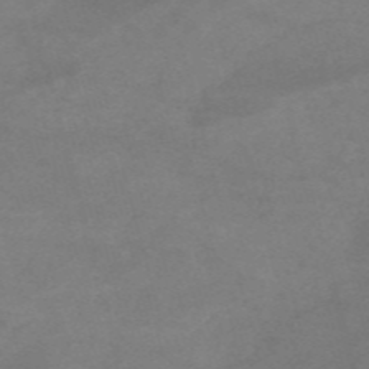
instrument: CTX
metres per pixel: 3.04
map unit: HNb
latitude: -55.7856
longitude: -40.2144
